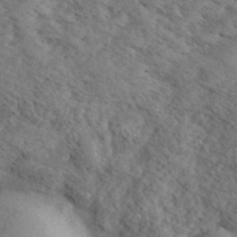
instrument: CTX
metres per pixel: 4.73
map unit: eHh
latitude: 34.9891
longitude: -140.6490
